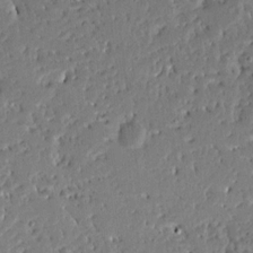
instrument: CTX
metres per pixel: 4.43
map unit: Ave
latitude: 13.4049
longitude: -138.1767
